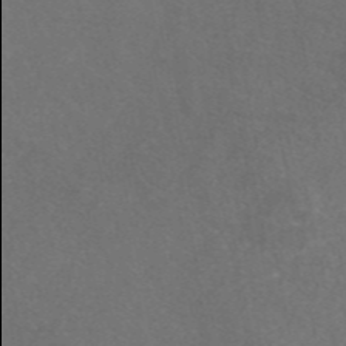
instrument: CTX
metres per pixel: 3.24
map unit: eAb
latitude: 47.1970
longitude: 110.0094
